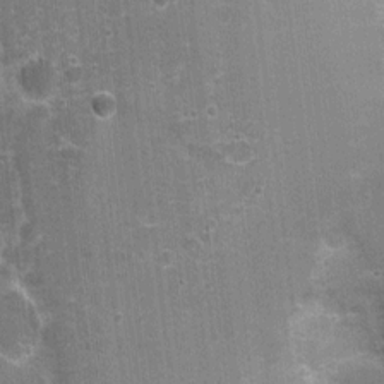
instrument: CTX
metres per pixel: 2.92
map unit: Nhu
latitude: 2.2333
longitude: -17.6504
